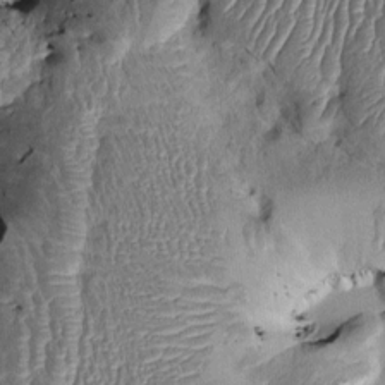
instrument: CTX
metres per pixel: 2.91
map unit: Ht
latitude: -0.2929
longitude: -14.3279
